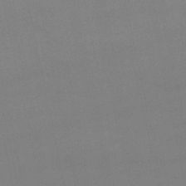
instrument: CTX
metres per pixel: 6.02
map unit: lHb
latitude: -46.3495
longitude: 58.7652
